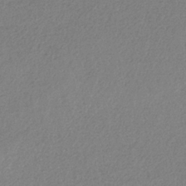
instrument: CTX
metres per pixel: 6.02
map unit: HNb
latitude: -32.9731
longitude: 55.4077
